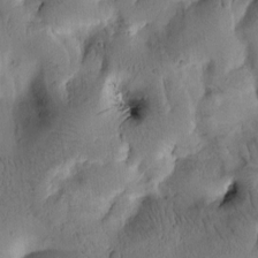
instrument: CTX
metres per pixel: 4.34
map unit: Htu
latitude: -1.1809
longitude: 170.5196
